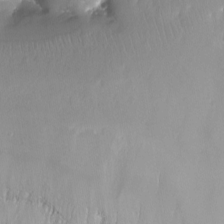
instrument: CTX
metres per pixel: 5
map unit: Nhu
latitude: -12.7463
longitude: -66.5923
